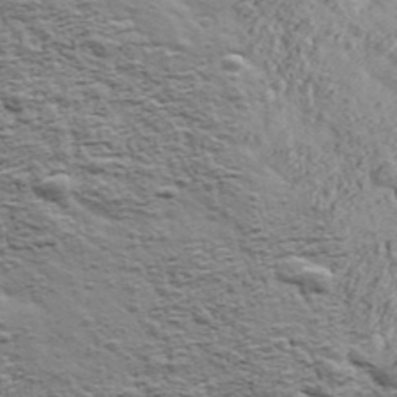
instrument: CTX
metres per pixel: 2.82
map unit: Ave
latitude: 43.1592
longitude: -111.4427
